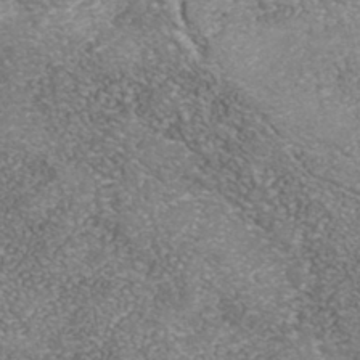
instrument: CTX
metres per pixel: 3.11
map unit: Nhe
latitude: -41.8611
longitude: -110.1011
